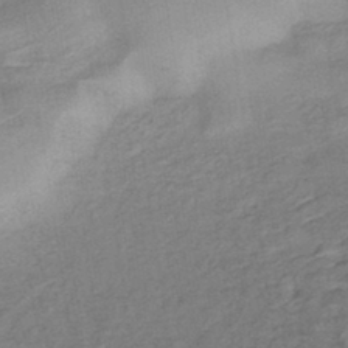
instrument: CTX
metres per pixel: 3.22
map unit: lHb
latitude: -42.8408
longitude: 80.8597
